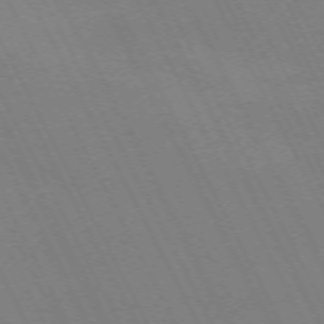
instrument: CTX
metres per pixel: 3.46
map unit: Hpe
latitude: -71.3321
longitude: 8.6707
